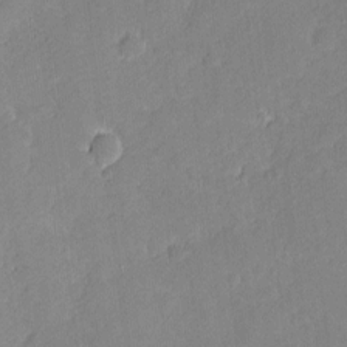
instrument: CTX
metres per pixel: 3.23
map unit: eHh
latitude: 3.7071
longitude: -74.4412
